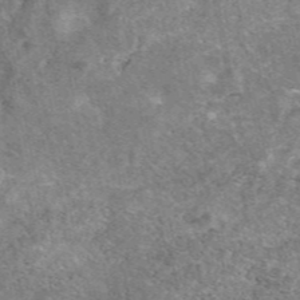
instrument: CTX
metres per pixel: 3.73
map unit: eAb
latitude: 47.2726
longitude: 118.9542
